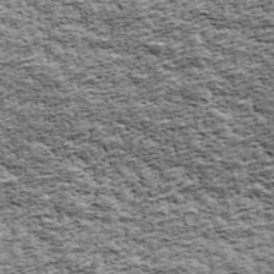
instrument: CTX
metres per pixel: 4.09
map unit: Ave
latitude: 42.8380
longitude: -111.6694
